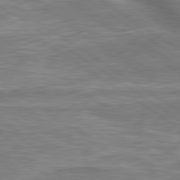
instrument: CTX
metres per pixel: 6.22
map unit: lApd
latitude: 79.9528
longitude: 171.2565
